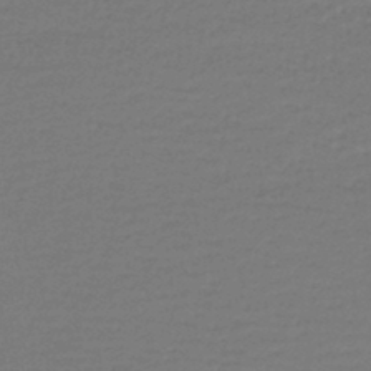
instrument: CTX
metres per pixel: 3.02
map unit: lHb
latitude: -43.6721
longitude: 59.0108
